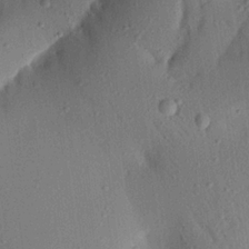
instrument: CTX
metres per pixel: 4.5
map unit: Aa
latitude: 21.3104
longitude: -147.2915
